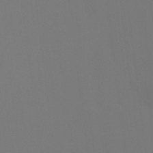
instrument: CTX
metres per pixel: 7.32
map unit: Htu
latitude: -13.1809
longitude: -48.3089
